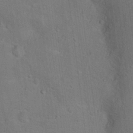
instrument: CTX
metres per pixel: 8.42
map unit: Hto
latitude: 15.9906
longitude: -36.7058
